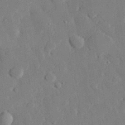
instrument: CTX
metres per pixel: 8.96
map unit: eHh
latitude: 29.6883
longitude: -81.1025
